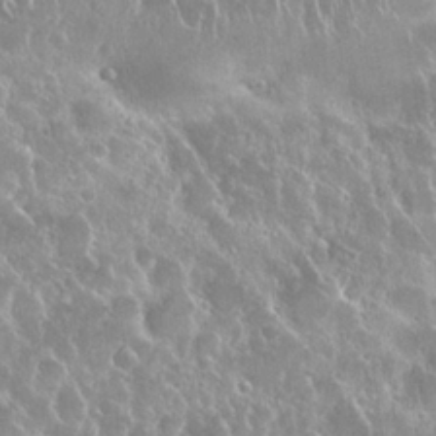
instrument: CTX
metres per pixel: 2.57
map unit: Nhu
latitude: 24.6868
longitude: -60.8947
